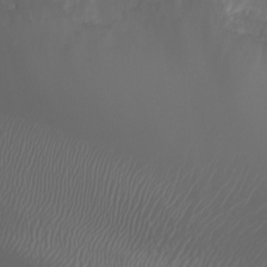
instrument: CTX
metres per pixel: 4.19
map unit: eHh
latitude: -7.2565
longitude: -76.4412
